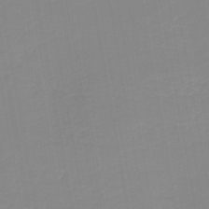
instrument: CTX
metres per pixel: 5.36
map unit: lHb
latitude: -44.1984
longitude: 60.8219
